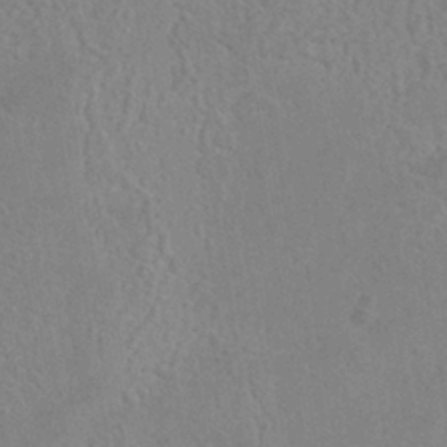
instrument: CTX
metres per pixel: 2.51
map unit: Nhe
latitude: -36.8597
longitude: -177.3859
